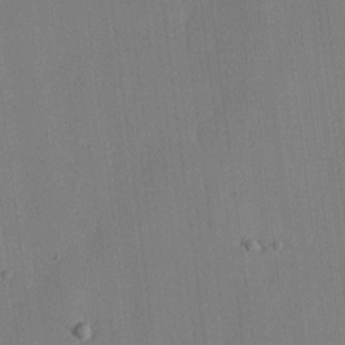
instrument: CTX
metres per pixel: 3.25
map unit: lHvf
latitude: 18.5734
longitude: -112.5546
